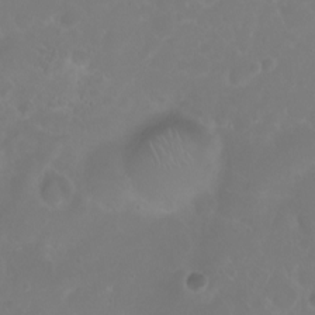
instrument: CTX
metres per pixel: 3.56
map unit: eHh
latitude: 1.0080
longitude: -55.6694
